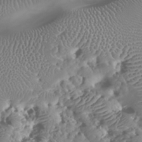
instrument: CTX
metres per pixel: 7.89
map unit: HNhu
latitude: -37.5588
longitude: 33.1431
